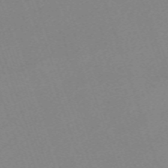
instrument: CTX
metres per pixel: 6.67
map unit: eHh
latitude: -64.6897
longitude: 50.2928
